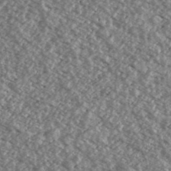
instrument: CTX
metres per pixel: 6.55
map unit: Ave
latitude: 39.6694
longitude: -111.1970
